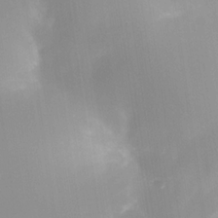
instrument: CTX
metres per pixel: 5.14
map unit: Nhe
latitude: -34.4251
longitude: -144.8002
